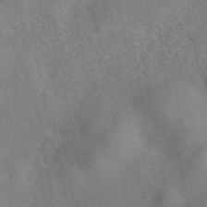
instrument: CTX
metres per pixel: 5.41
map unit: eAb
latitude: 42.0255
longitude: 105.3320
